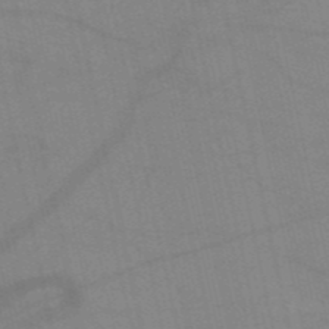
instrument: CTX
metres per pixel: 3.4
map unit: HNb
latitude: -53.1620
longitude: -47.2159
